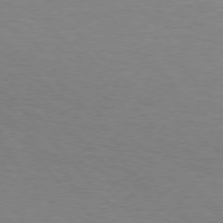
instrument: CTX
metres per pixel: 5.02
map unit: Hpe
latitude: 75.8583
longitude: -140.2900
